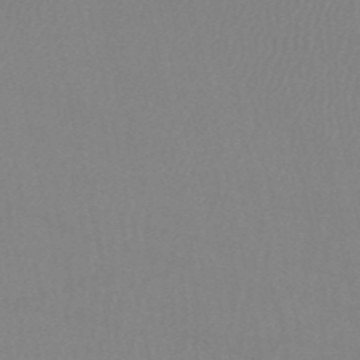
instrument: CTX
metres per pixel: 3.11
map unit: HNb
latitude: -52.7085
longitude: -50.6490
